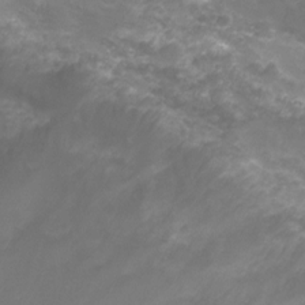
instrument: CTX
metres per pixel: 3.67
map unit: Nhu
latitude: 4.4223
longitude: -17.5371
